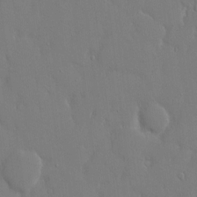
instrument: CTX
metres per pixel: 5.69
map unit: eHh
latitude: 15.4238
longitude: -71.3481
